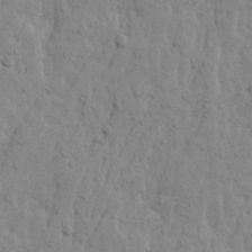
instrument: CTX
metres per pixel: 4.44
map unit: Ave
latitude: 13.8583
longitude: -132.7246
